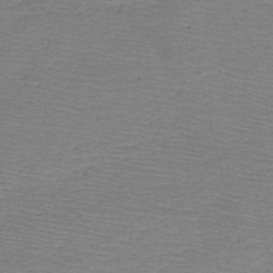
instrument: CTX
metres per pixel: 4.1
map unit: HNb
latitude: -49.7478
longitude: -41.8772
